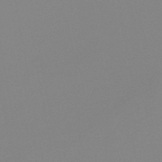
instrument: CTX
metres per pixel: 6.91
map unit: HNb
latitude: -47.3698
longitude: -48.6679
